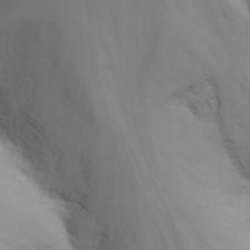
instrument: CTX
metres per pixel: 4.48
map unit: Nhu
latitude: -7.5777
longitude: -70.1578
